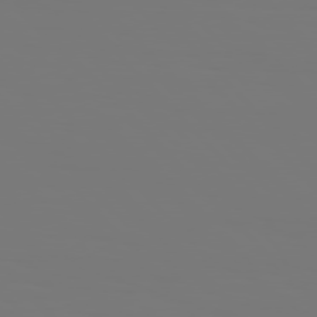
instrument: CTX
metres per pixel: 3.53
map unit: Hpe
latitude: 76.7246
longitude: -136.1578
